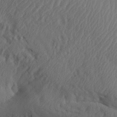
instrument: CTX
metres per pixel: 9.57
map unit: Aa
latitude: 32.3656
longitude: -141.1781
